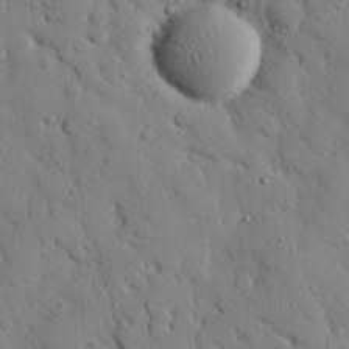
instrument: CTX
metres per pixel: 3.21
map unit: eHh
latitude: 26.4979
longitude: -78.5357
